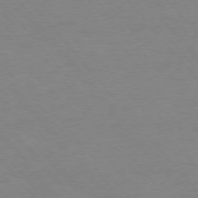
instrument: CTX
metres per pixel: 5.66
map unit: Ap
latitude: -76.6896
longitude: -88.6680
